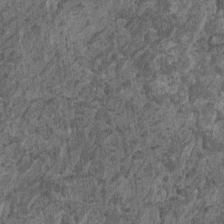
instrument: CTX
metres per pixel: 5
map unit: HNhu
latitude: 0.4979
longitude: 5.2187
